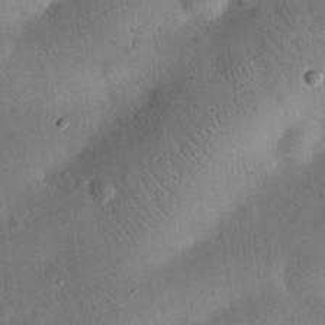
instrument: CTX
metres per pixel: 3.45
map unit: eHh
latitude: 25.8394
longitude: -68.8191
